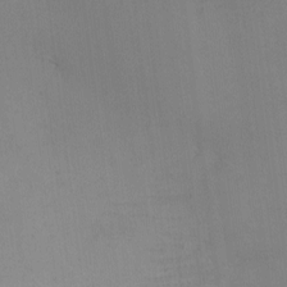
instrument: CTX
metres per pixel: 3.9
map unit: eHh
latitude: -6.5196
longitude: -80.3278
